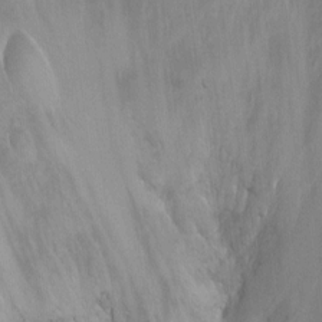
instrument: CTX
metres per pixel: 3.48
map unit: Ht
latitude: -2.2739
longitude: -28.8191
